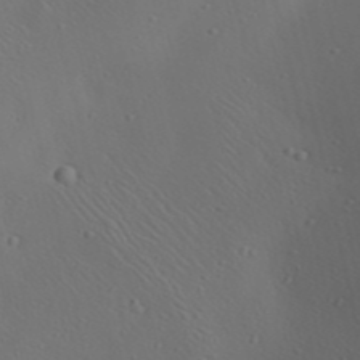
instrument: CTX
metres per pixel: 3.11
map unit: Aa
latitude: 23.3104
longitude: -138.3656
